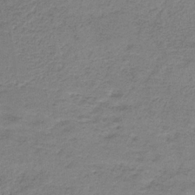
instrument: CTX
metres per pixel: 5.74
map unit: HNb
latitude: -34.1039
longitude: 56.8408
